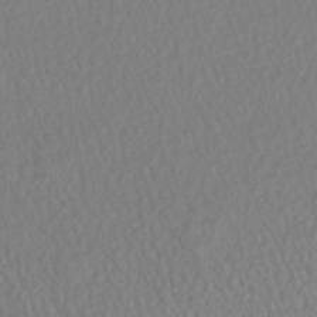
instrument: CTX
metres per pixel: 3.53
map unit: HNhu
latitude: -47.6533
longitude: 103.7856
